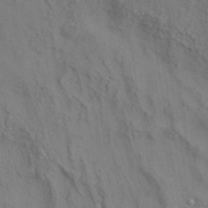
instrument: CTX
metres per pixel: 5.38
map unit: eAb
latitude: 35.1214
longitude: 111.5021
